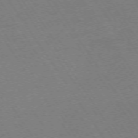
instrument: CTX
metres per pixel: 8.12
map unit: Ap
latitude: -74.0283
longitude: -71.4048
